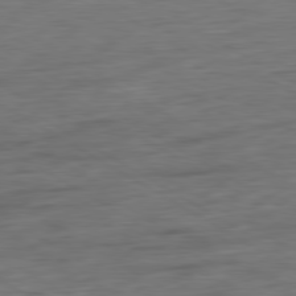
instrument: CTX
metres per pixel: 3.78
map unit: Hpe
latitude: -80.4818
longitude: 24.0661
